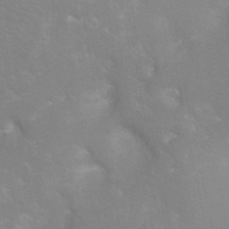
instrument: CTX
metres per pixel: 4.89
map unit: Ht
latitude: -3.6154
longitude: -26.7435
